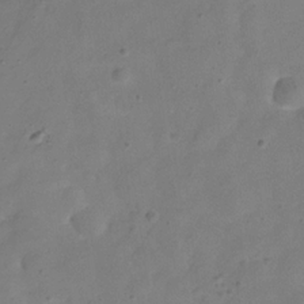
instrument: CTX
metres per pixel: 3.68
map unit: Hve
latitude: -32.3873
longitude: 93.6533
